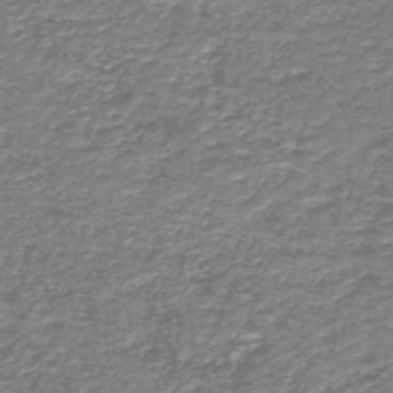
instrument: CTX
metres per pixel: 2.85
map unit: HNb
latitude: -44.5385
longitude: 50.5763
